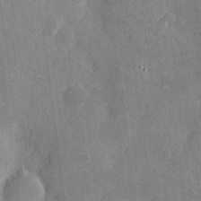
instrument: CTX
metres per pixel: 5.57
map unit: eHh
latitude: 4.2711
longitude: -71.8016
